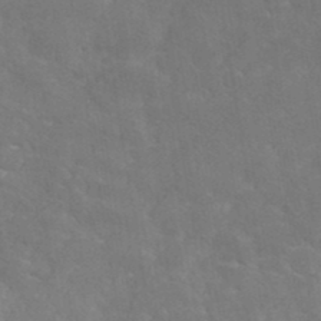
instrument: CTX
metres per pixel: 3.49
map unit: ANa
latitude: 37.3671
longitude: 20.0472
